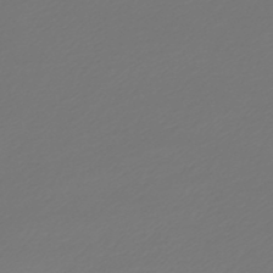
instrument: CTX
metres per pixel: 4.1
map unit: lHb
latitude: -46.8219
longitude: 59.7855
